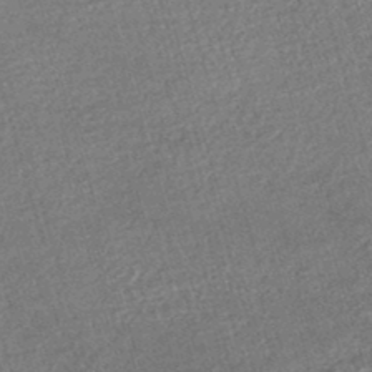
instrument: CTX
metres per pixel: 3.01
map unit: HNhu
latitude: -47.3131
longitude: 99.6155
